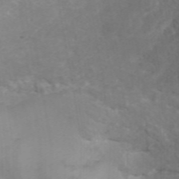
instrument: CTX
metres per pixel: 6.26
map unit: ANa
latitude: 41.6504
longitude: 34.3495
